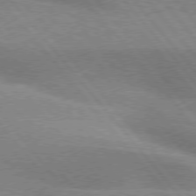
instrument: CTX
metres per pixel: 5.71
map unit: lApd
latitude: 76.1389
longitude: -61.4804
